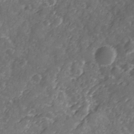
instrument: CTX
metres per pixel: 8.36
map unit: Ave
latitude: 12.9136
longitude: -103.4426
